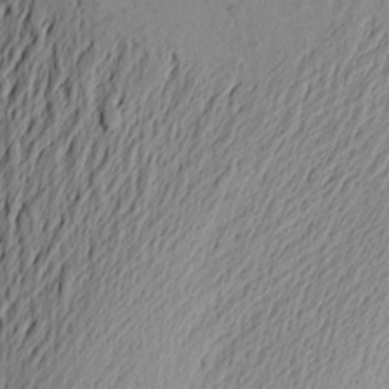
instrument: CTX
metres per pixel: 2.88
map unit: Aa
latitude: 24.8380
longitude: -149.6883
